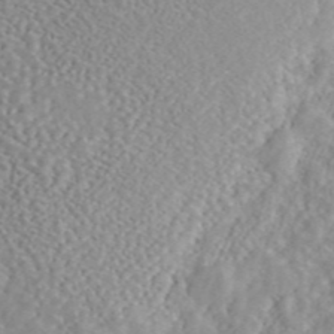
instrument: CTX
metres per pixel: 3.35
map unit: ANa
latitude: 46.0444
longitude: 50.0283
